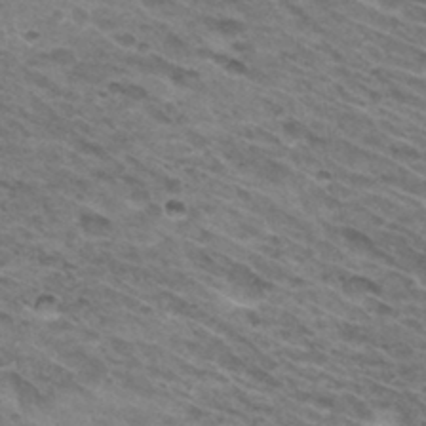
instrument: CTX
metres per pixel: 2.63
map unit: Hto
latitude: 31.7639
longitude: -46.4601
